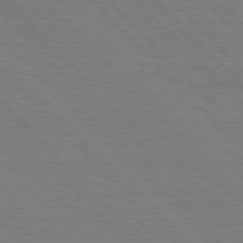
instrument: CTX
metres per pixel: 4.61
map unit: Hpe
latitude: 77.4048
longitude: -154.4790
